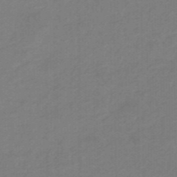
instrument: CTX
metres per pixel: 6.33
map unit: HNhu
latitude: -46.9919
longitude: 89.3887
